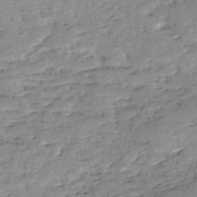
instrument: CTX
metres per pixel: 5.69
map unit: eHh
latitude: -52.5573
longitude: -24.1388
